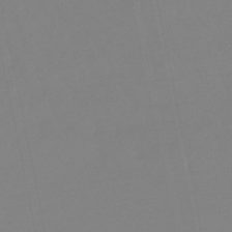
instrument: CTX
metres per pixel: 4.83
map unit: lHb
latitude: -49.4455
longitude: 80.0661
